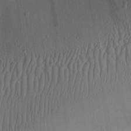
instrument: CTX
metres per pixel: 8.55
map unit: Aa
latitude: 27.0081
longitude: -137.6127
